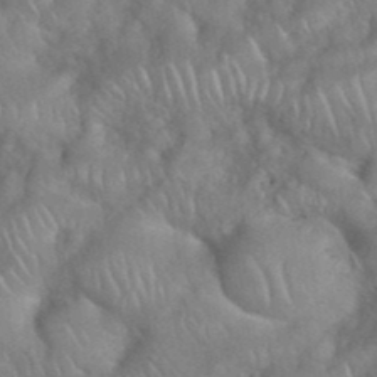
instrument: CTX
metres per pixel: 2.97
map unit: eHh
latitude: 39.2159
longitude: -58.3089
